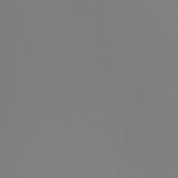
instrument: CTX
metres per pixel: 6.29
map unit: Ht
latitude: -13.0487
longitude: -50.5734
